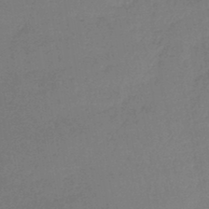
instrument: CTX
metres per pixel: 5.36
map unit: lHb
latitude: -45.0109
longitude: 69.7099
